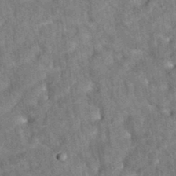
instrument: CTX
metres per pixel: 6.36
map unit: eAb
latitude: 35.3292
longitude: 115.6911
